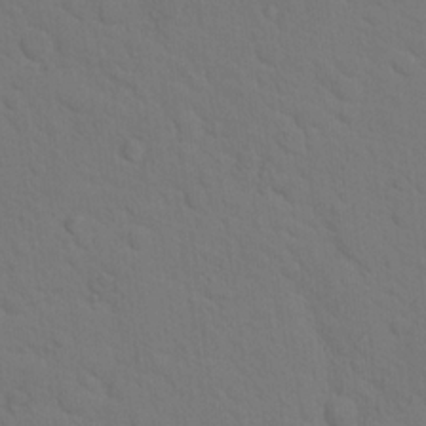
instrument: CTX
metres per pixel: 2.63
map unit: Hto
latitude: 18.4790
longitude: -34.0444
